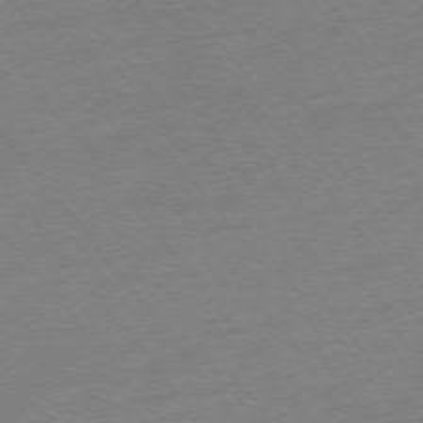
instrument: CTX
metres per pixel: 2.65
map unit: Hpe
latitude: -75.8234
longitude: -15.8395
